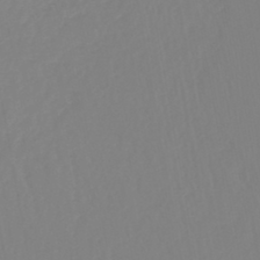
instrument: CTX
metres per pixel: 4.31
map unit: lHb
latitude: -44.9542
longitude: 55.6911
